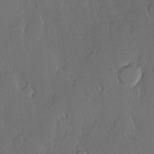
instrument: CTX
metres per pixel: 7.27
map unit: lHvf
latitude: 20.1956
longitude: 146.5573
